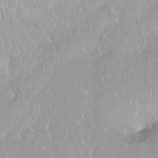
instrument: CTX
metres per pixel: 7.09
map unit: Ht
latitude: -14.9164
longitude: -43.9150
